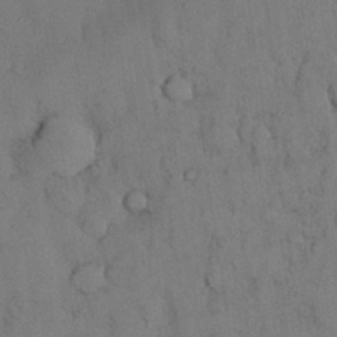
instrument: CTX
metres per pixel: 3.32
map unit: Nhu
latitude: 28.6679
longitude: -71.8583
